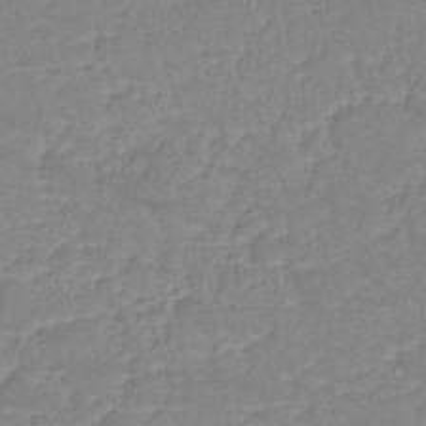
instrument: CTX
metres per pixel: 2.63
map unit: lHb
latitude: -34.5385
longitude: 71.6722
